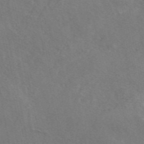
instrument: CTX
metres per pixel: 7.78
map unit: eAb
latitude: 46.4223
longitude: 110.5006
